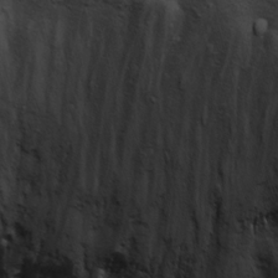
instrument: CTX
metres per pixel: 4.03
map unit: Ave
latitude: 17.8205
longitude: -133.0836
